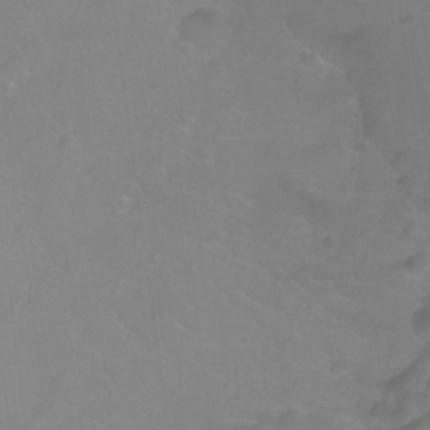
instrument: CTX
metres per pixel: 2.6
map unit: Ht
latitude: -9.1809
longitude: -35.5560
